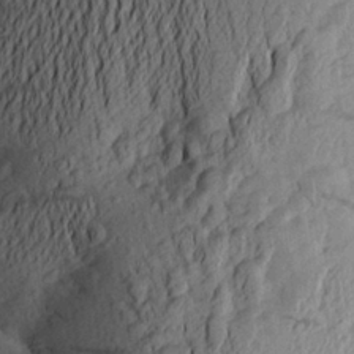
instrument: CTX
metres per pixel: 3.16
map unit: Aa
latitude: 24.5356
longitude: -150.1200
